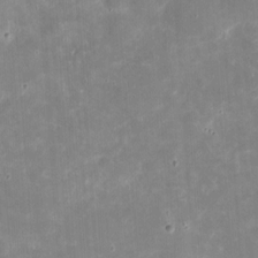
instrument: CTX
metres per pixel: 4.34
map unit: eHh
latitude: 4.1956
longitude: -70.3845
